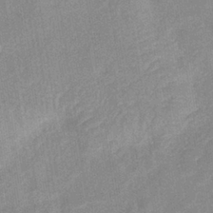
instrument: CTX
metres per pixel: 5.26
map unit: eHb
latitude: -35.9745
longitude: 73.5210
